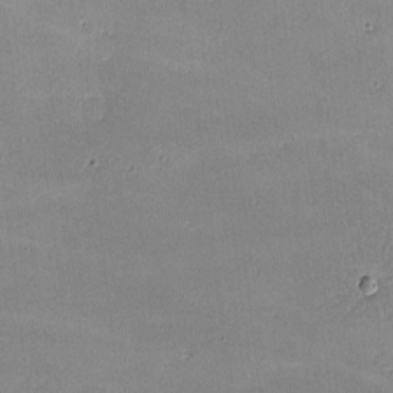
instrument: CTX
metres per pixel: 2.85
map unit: lHvf
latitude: -8.8786
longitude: -101.2726
